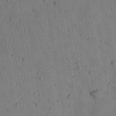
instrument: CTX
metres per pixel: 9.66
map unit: Aa
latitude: 23.1592
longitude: -142.9325
